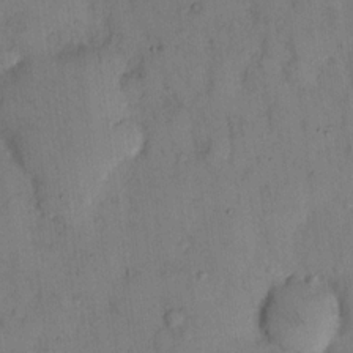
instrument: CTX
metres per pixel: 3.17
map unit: eHh
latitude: 12.9514
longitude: -62.6491
